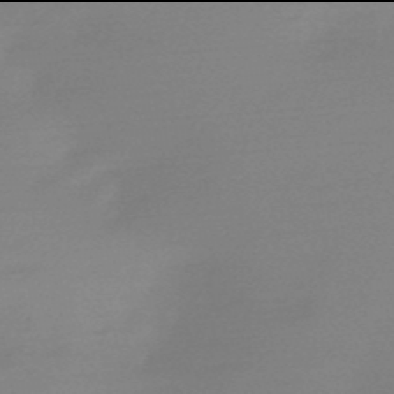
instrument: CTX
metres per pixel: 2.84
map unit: HNb
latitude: -50.0094
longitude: -38.8947
